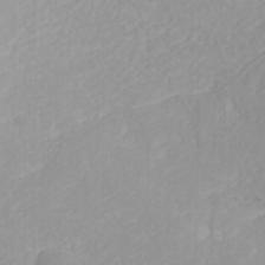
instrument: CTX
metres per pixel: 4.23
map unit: ANa
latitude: 38.1389
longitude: 23.9178
